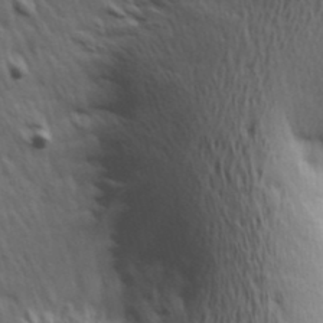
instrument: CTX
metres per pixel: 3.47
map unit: Hve
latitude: 24.4223
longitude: -97.4237
